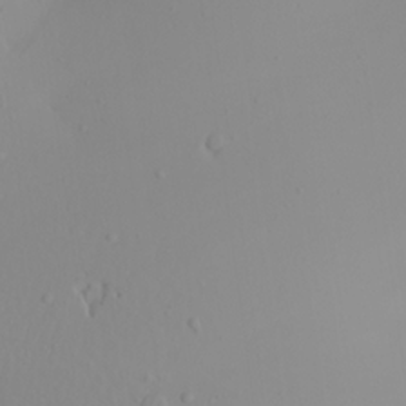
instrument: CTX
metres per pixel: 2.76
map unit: Aa
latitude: 20.7813
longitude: -145.8583
